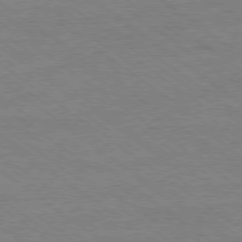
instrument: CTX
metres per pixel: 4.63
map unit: Ap
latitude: -79.2754
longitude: -83.1970
